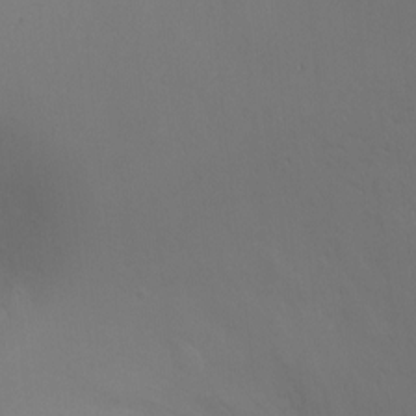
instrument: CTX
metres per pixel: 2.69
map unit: Ht
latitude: 0.7057
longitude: -21.5749
